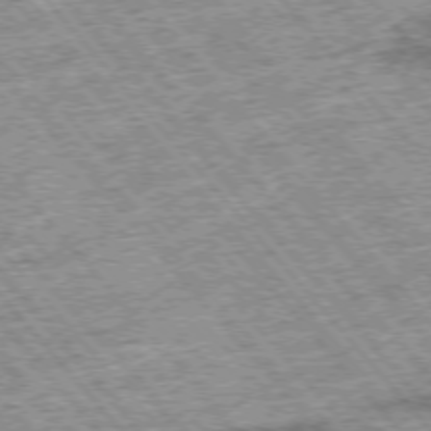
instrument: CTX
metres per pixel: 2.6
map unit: Hpe
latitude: -76.1417
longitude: -21.1970
